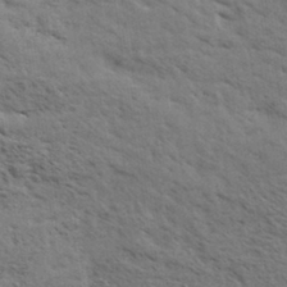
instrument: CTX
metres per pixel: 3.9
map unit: eHh
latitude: 34.4979
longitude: -140.8946
